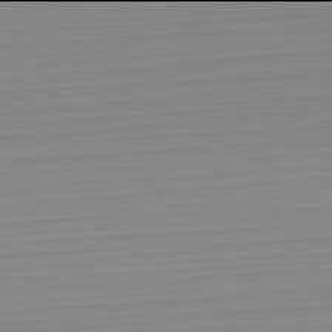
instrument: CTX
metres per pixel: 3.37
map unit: Hpe
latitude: -82.0094
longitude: 6.7274
